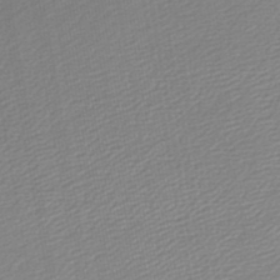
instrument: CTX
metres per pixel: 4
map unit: lHb
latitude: -45.3510
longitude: 60.7841
